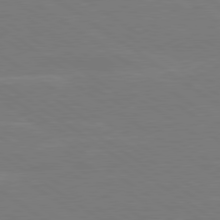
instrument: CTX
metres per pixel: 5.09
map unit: Hpe
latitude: 79.3671
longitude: -125.4048
